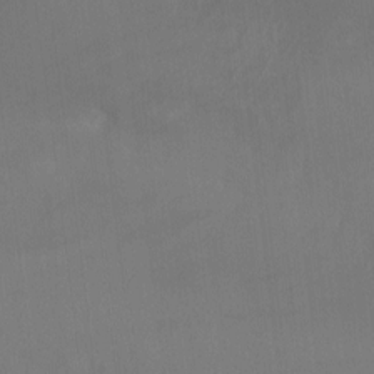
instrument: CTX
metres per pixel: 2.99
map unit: Aa
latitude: -7.6722
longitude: -78.7247
